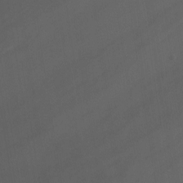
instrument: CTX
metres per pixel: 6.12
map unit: Nhu
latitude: -12.7463
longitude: -73.0648
